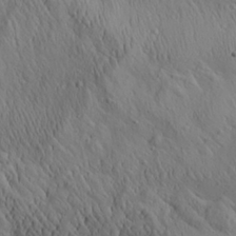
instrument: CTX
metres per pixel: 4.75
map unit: Aa
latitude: 26.4790
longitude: -141.2537
